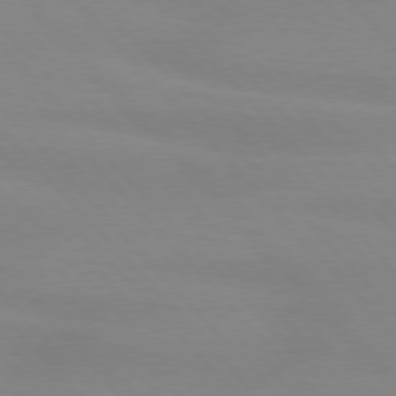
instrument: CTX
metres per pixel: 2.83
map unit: lApd
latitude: 76.4790
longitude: -84.5735
